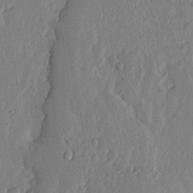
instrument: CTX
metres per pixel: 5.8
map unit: lHvf
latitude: 18.4601
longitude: -116.5546
